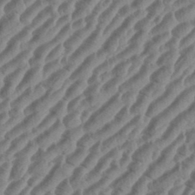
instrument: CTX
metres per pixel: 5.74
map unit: eHh
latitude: 36.3656
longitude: -135.2726
